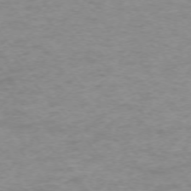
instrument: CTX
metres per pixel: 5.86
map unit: Ap
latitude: -74.7464
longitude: -78.7435
